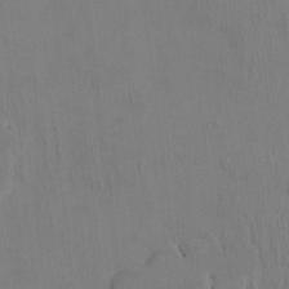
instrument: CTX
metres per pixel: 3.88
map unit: HNhu
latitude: 4.0822
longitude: -7.8205
